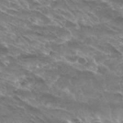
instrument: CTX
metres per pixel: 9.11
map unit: Hto
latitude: 30.1200
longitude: -44.1389
